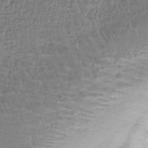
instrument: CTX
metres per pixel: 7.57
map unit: lHb
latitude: -42.1227
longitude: 64.6330
